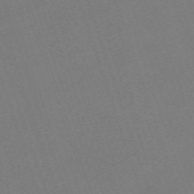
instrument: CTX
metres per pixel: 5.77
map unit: eHh
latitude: -63.5588
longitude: 50.7085
